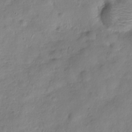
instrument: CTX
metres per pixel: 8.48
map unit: Hve
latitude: -29.5210
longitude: 94.7463
